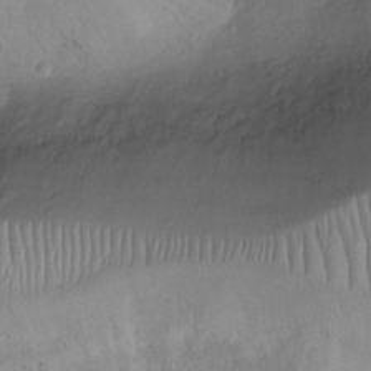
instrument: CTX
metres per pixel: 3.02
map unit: Nhu
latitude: -10.1795
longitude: -20.9325
